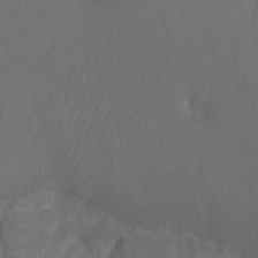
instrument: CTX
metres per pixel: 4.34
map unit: Ht
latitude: -10.8030
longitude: -35.2348
